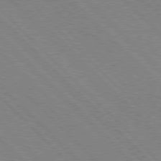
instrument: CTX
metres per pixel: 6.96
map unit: Hpe
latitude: 76.8380
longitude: -127.1025
